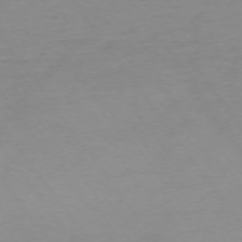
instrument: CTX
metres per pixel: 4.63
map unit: Ap
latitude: -74.7086
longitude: -85.0459
